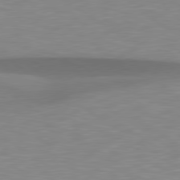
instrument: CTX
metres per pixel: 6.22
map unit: lApd
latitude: 79.3293
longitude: -95.0648
